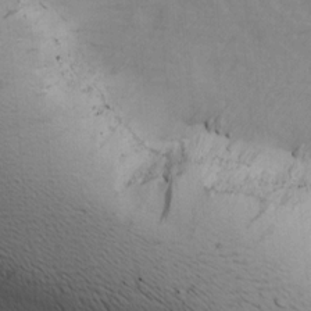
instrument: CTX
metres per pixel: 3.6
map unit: Ave
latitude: 14.5546
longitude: -105.2537
